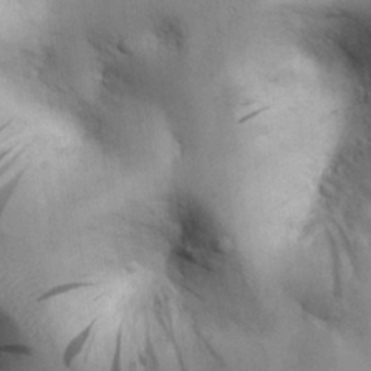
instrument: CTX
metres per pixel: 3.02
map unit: Nhu
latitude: 28.0822
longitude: -71.4048
